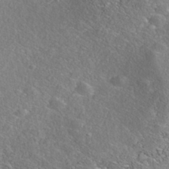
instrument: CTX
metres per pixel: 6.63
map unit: Nhe
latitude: -40.9919
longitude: -99.4993
